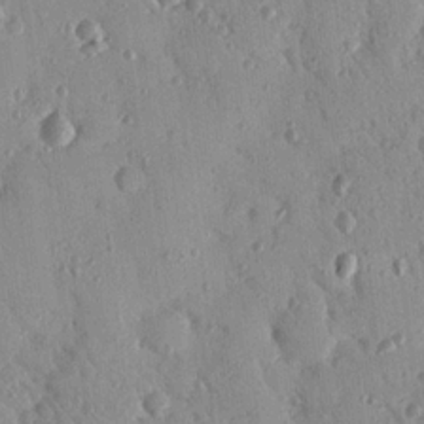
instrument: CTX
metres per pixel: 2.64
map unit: Nhu
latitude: 18.7057
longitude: -77.9528
